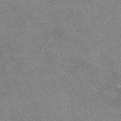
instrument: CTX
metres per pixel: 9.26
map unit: eAb
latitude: 47.6694
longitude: 114.4818
